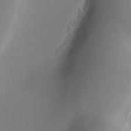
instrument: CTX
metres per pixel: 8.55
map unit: Ave
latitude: 2.1766
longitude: -115.3670
